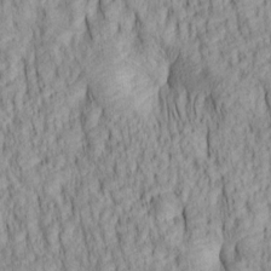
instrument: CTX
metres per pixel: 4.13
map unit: lAa
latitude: 6.5357
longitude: -115.3859
